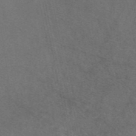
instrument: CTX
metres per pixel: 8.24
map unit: eAb
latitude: 46.8191
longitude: 111.4832
